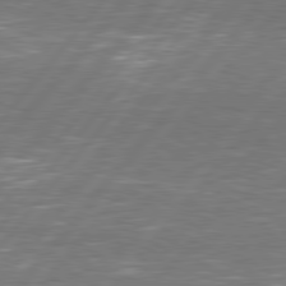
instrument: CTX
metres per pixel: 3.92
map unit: Hpe
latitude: 78.1767
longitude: -120.9703
